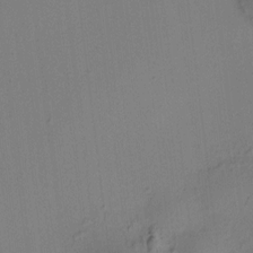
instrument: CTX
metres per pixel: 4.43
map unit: HNhu
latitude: 8.4979
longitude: 15.1431
